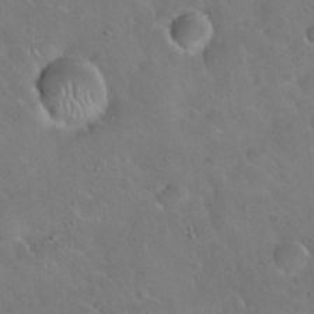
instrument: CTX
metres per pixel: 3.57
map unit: Hto
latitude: 19.4426
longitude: -49.8016
